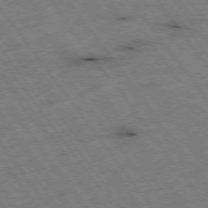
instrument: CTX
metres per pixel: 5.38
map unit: Hpe
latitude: -75.2943
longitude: -22.6868
